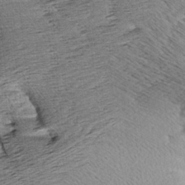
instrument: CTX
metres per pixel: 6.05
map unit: Aa
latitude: 8.1011
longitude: -140.8191
